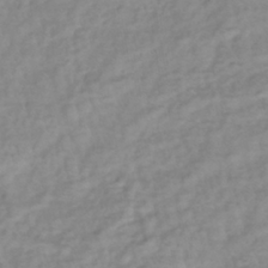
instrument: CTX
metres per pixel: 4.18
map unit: lHb
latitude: -40.0661
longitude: 71.3888
